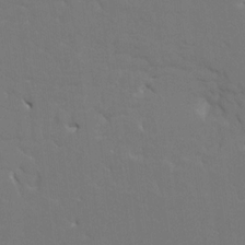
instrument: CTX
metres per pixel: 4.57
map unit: HNhu
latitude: 7.1025
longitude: -4.5735
